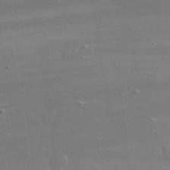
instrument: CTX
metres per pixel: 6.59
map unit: lHvf
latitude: 31.4049
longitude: -89.5749
